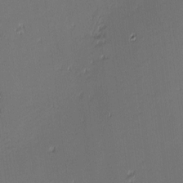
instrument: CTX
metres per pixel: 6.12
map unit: eHh
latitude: -3.5399
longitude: -83.2914
